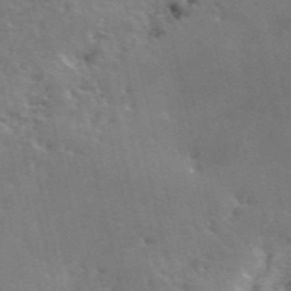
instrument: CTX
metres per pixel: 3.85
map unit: ANa
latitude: 48.9703
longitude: -79.2726
